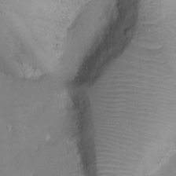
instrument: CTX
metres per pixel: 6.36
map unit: Ht
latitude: -16.1606
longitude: -41.0458
